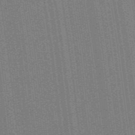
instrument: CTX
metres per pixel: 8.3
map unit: HNb
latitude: -47.7288
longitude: 58.9919
